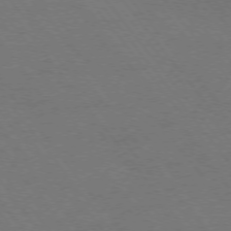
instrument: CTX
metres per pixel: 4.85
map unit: Ap
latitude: -75.7478
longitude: -64.4979
